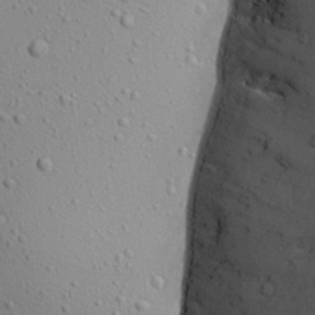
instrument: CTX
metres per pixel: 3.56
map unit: Aa
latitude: 22.2900
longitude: -139.7072
